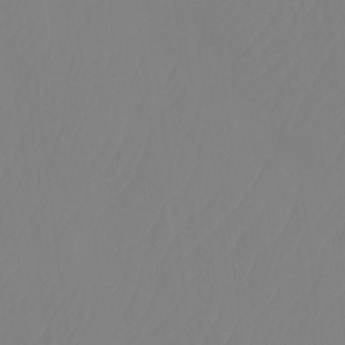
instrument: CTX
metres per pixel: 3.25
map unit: Ht
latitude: -13.9178
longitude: -50.2522
